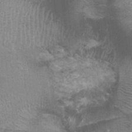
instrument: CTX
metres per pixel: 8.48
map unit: Ht
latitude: 0.1577
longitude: -17.7260
